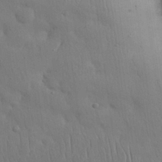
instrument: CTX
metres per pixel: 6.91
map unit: Nhu
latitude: 27.2726
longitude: -69.4993
